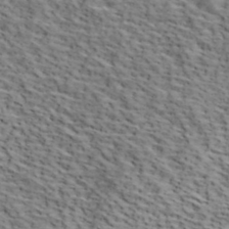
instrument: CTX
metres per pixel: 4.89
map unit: lHvf
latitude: 39.8961
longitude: -86.7246
